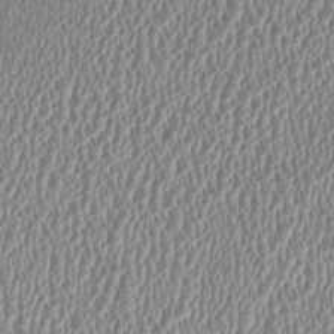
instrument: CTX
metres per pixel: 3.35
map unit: HNhu
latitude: -0.0850
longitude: -1.1025
